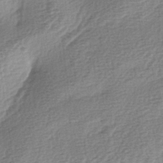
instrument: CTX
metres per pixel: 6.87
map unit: lAa
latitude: -3.4454
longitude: -128.5357
